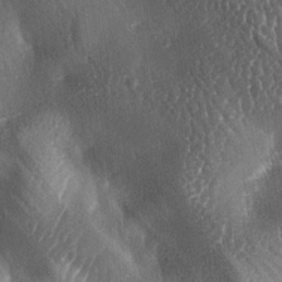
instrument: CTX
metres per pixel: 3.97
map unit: lAa
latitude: -5.9367
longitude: -126.9892
